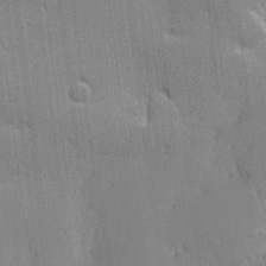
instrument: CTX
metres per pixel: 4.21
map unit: lHvf
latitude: 26.5546
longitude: 141.4076
